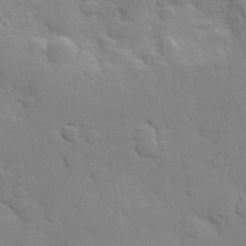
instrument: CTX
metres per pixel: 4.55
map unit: Hve
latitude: 24.3467
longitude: 148.4629
